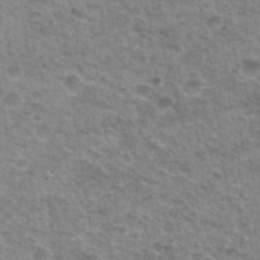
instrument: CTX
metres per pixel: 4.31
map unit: Hto
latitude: 32.6302
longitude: -50.1577
